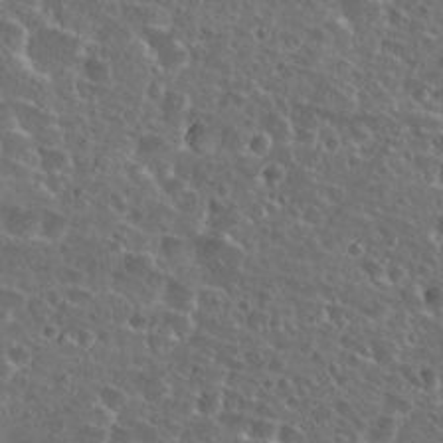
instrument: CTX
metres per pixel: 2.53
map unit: Hto
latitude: 27.1970
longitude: -50.7057
